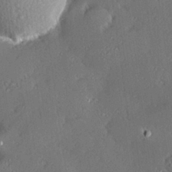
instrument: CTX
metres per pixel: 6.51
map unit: Hve
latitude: 27.7639
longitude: -93.4426
